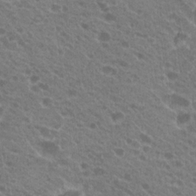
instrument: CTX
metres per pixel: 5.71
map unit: Hto
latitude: 20.8758
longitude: -34.3278
